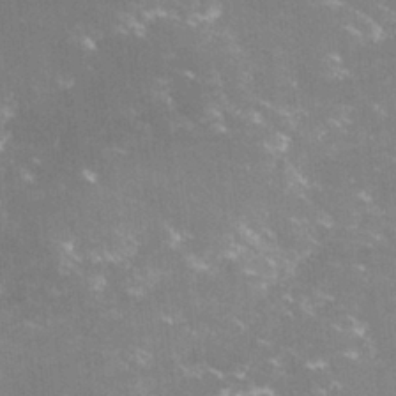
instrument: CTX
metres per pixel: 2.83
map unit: lHvf
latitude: -14.7841
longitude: -101.0270
